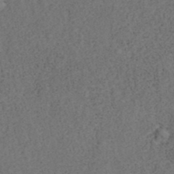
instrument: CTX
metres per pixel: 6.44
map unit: ANa
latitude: 39.3859
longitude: 21.8233
